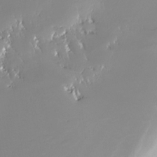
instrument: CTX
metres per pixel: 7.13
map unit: Nhe
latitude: -28.4818
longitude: -110.8002
